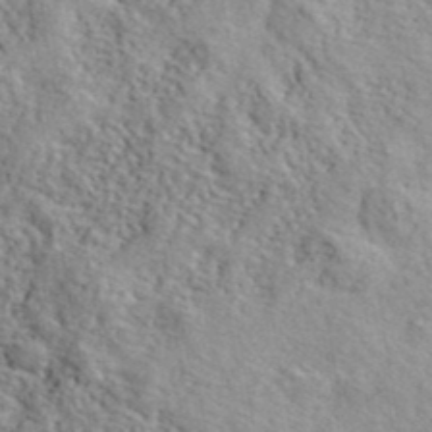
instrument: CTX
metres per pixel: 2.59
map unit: ANa
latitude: 40.9891
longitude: -86.3278
